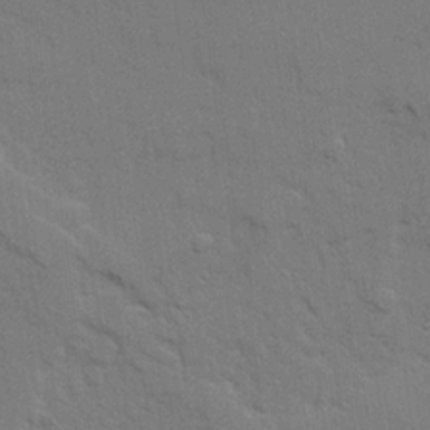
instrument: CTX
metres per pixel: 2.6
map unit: Ave
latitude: 22.3089
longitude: -130.1389
